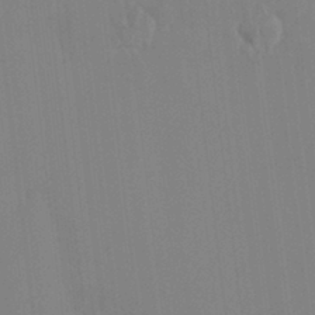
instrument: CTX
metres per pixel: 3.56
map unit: HNhu
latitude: 6.1578
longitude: 1.8234
